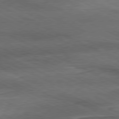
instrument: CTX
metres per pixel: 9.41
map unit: Ap
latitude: -81.2376
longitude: -91.5938
